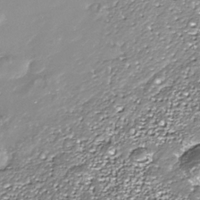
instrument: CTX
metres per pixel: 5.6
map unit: Nhe
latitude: -36.0661
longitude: -87.3670
